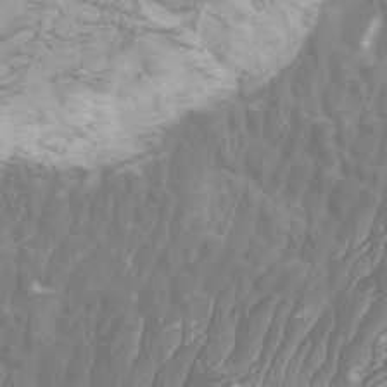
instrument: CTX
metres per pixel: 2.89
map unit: Htu
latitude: -6.7463
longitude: -75.1970
